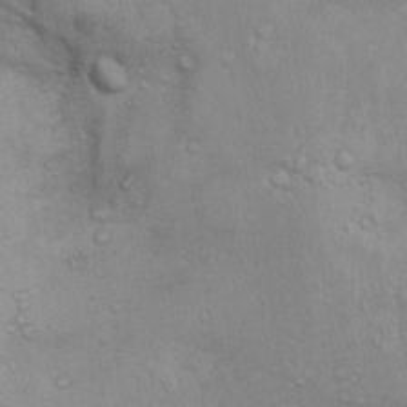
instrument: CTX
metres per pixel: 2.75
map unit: Ht
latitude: 12.8191
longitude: -39.6883
